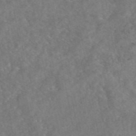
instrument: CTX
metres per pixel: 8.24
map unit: eAb
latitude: 47.1026
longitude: 127.5777
